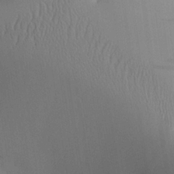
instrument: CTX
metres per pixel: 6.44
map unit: Aa
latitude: 25.8205
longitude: -132.7246
